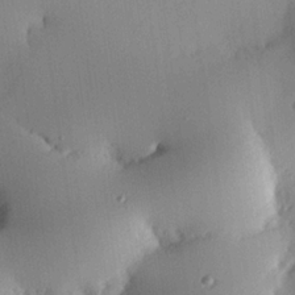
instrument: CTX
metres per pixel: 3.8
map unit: eHh
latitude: 23.7450
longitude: -91.0836
